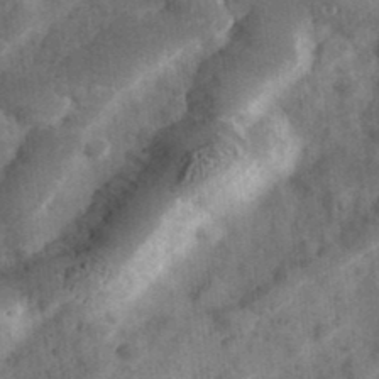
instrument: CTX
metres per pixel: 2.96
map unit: Hve
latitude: 32.5924
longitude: 151.3699
